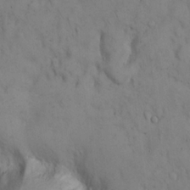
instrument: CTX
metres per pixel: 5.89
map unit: Hto
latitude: 14.2712
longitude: -59.8394
